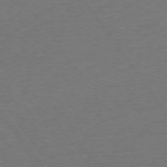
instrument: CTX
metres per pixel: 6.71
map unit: Ap
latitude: -75.1054
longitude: -90.1389
